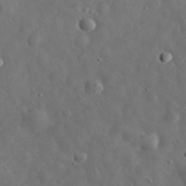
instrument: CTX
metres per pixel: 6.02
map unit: eHh
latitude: 32.7624
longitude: -74.8002
